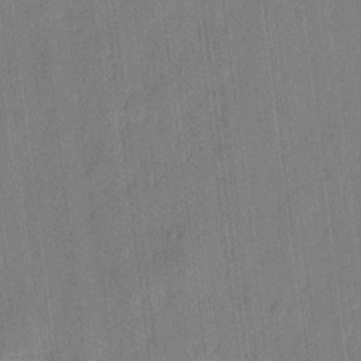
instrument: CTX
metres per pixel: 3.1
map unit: eHh
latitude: 9.0648
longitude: -68.6491
